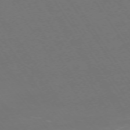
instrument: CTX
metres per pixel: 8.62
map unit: Ap
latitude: -74.2551
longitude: -76.5734
